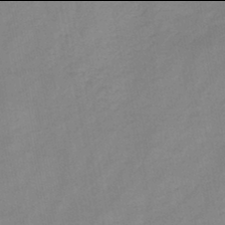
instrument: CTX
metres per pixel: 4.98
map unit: HNb
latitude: -46.0094
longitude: -38.3278
